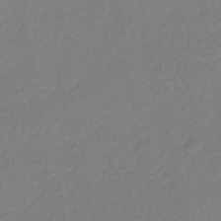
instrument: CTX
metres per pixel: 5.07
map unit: HNhu
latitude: -43.3887
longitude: 97.5966
